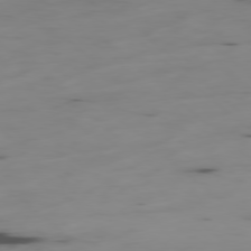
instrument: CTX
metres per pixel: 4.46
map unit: Hpe
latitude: -78.7652
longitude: -20.3468
